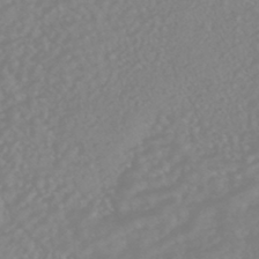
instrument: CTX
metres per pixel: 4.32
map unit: HNhu
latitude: -46.8597
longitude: 97.1620
